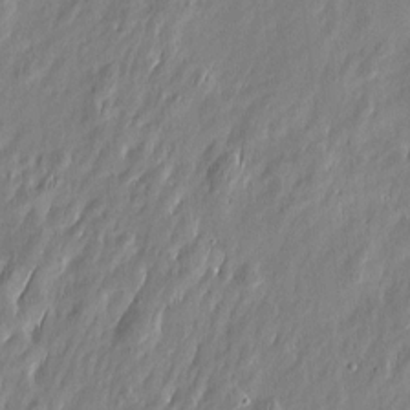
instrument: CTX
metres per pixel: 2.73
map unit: Htu
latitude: -6.0472
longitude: 175.0486
